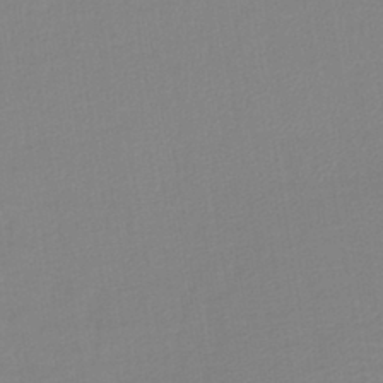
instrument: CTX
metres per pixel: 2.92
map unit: lHb
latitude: -41.6722
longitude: 74.6141
